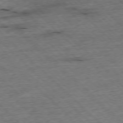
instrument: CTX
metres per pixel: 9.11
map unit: Hpe
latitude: -77.4076
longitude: -15.1970
